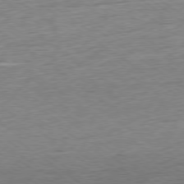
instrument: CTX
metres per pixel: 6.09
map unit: Ap
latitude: -79.1242
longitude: -101.5938
